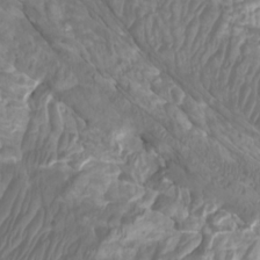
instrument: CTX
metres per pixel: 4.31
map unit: Htu
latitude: -6.1417
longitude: -76.1389
